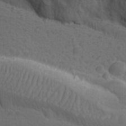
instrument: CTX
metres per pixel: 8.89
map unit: Ave
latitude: -10.1228
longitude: -120.7813
